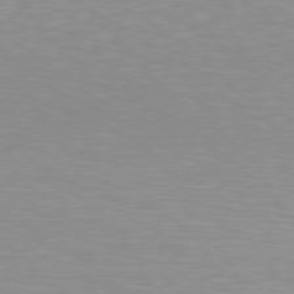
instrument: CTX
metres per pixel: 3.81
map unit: Hpe
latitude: 78.3656
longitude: -145.4237
